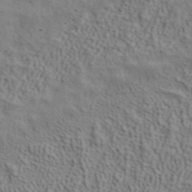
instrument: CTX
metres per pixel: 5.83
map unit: ANa
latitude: 38.7813
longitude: 28.9164
